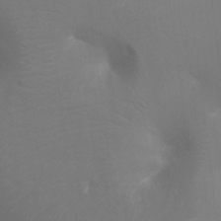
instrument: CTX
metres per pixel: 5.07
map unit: Ht
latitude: -16.5952
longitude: -42.1578
